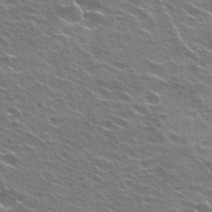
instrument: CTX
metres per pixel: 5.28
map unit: Hto
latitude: 25.2537
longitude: -29.9528
